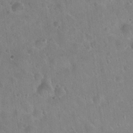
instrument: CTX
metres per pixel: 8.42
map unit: Hto
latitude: 22.3845
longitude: -54.0633
